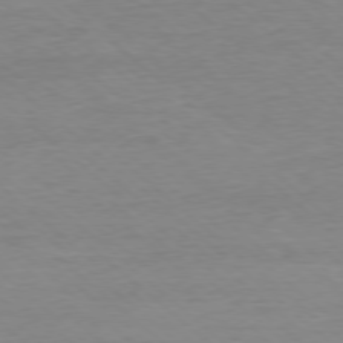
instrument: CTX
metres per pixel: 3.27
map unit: Ap
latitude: -78.1416
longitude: -97.4237
